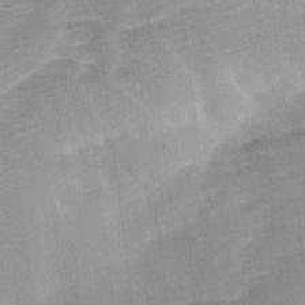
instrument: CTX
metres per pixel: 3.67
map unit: Ave
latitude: 10.7813
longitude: -106.8002
